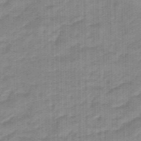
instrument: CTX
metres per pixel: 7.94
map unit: eHb
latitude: -45.6344
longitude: 83.5021
